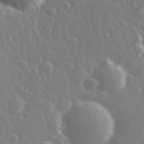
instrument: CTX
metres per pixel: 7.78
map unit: Hve
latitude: 27.4993
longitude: 146.9164
